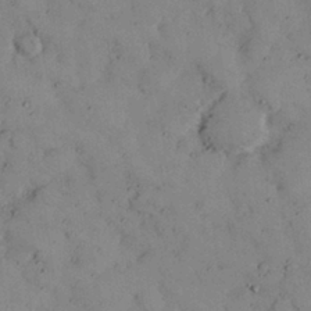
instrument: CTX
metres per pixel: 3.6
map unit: Nhu
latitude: 28.1389
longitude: -71.8394
